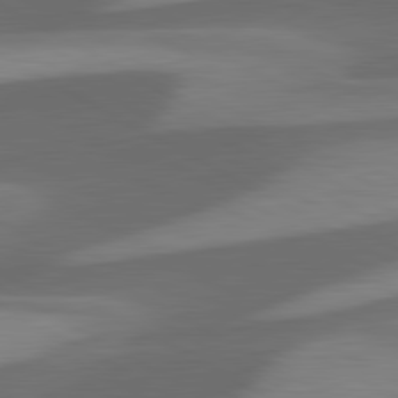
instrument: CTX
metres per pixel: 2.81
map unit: lApd
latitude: 81.3859
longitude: 122.3307
